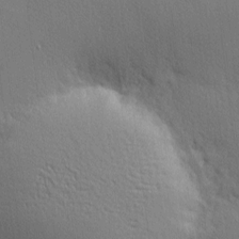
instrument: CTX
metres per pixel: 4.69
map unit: Nhu
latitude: 1.7260
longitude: -75.0270
